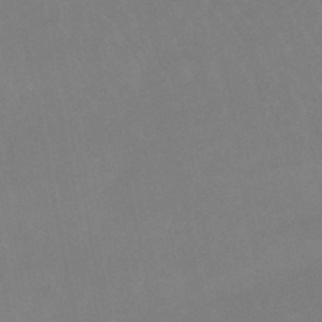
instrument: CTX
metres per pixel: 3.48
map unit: lHb
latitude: -48.6330
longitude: 76.8219
